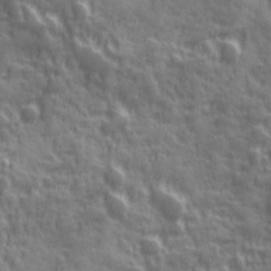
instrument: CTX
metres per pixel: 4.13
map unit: Ave
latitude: 19.4426
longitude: -132.2145
